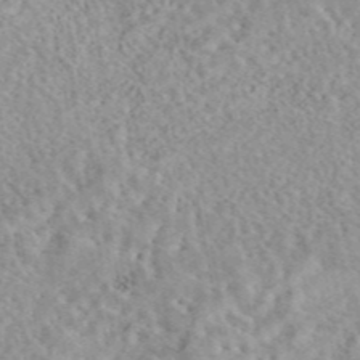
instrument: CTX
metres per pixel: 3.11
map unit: eAb
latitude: 44.3089
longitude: 115.8989
